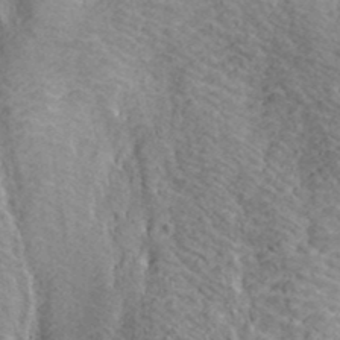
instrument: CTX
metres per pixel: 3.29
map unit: ANa
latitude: 39.2537
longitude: 19.5588
